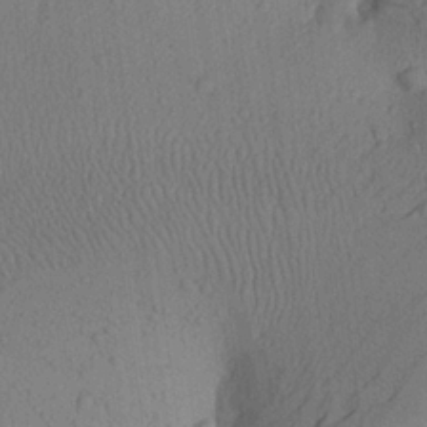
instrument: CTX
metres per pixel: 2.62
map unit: Aa
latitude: 22.4979
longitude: -143.2726
